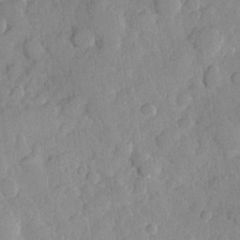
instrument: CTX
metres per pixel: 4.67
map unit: Hve
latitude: 23.9906
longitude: 149.1620
